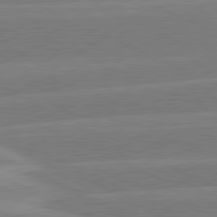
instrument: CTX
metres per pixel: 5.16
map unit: lApd
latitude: 81.0647
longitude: -126.0633
